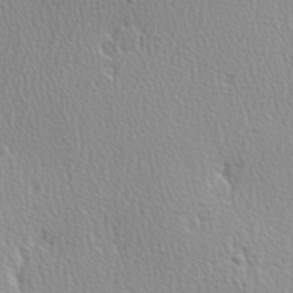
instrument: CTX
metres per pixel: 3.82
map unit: Hve
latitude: 2.5923
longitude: -122.1200
